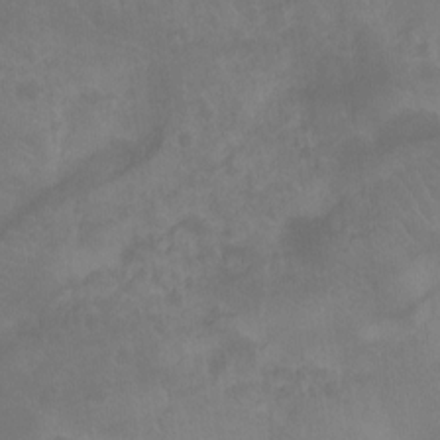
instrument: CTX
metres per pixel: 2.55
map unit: Ht
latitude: -9.8044
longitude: -39.4237
